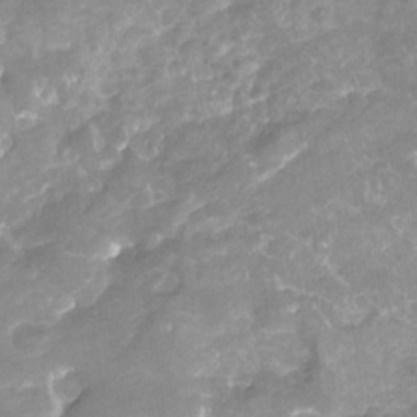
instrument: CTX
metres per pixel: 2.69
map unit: Nhu
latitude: -22.4062
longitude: -56.0444
